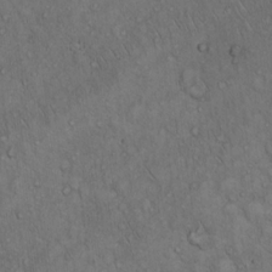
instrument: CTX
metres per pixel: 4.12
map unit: Hto
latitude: 15.8962
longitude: -56.7057
